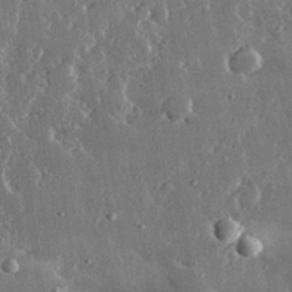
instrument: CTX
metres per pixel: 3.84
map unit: lHvf
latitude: 32.0633
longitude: -90.1200
